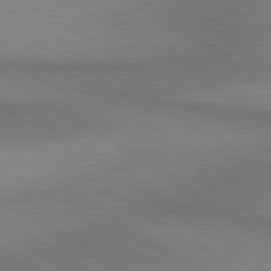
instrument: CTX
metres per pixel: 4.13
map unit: lApd
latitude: 80.6868
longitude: 161.1053
